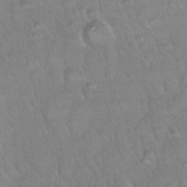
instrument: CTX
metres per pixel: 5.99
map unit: Nhu
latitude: 26.1200
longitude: -55.7261
